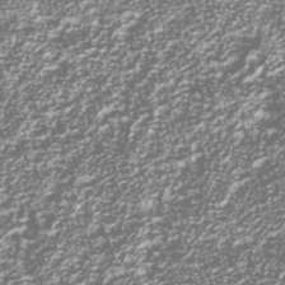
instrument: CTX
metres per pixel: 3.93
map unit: Nhu
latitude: -39.1431
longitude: -82.4223
